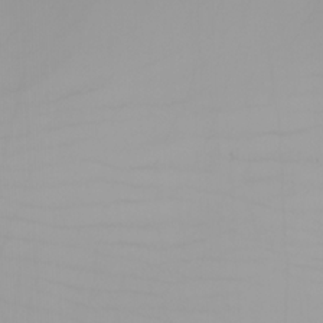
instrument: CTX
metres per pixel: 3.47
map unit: Nhu
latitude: -4.8408
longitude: -92.7813
